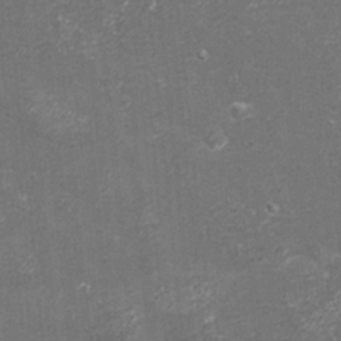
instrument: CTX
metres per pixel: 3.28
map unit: eHh
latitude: -3.5777
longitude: -75.3104
